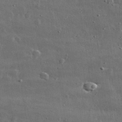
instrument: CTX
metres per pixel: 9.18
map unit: lHvf
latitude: 32.2711
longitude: -90.4790
